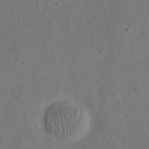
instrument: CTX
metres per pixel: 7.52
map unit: eHh
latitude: 24.0633
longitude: -68.8569
